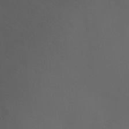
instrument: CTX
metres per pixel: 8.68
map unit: Ht
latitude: -0.7086
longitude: -16.1200
